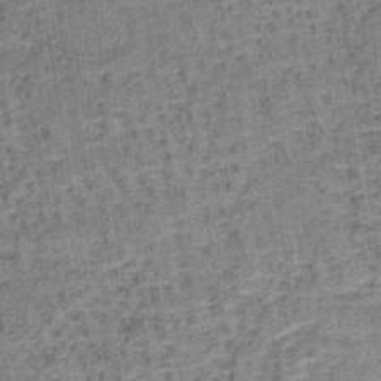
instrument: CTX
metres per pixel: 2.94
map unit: lHb
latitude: -40.7652
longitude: 57.8800
